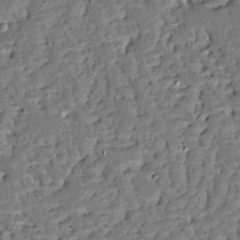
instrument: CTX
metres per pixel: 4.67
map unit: Ave
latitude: 13.1403
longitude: -137.9339
